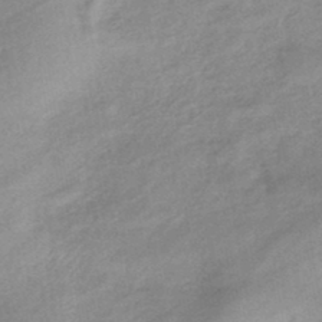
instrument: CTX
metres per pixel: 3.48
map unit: eHb
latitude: -44.0283
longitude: 85.0297
